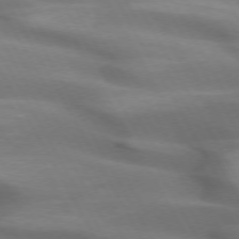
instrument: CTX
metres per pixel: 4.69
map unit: lApd
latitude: 72.6869
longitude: -51.0836
